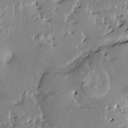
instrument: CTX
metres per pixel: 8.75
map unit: HNhu
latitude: 3.8961
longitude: 6.2550
